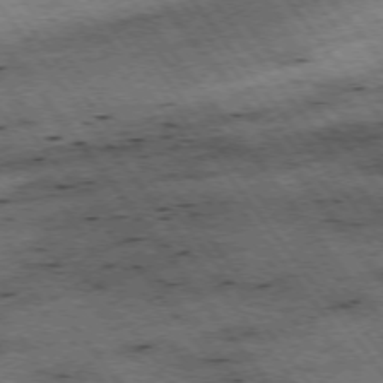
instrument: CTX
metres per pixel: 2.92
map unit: Hpe
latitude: -75.2943
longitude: 4.1983
